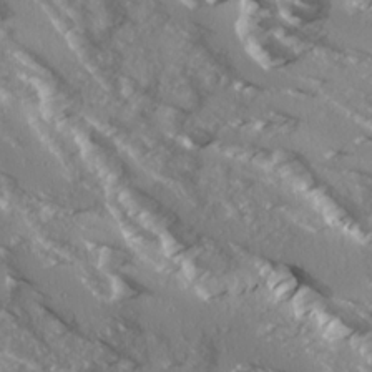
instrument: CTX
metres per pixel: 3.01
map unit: Ave
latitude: 15.8773
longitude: -130.1200
